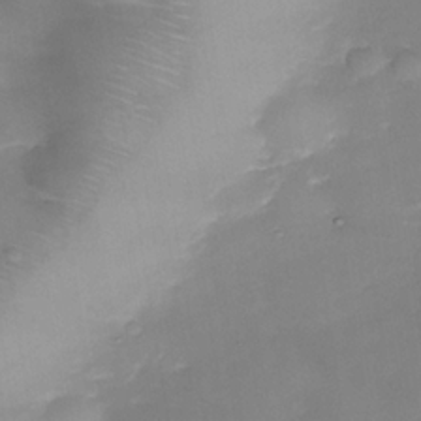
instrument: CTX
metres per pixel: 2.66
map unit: Nhe
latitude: -36.1605
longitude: -89.5183
